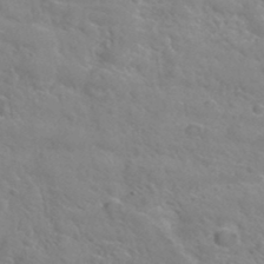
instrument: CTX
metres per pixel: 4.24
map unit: Hto
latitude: 36.1200
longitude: -47.3671
